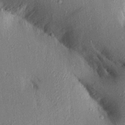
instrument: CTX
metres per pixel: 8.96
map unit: Aa
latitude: 16.4412
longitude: -148.6302
